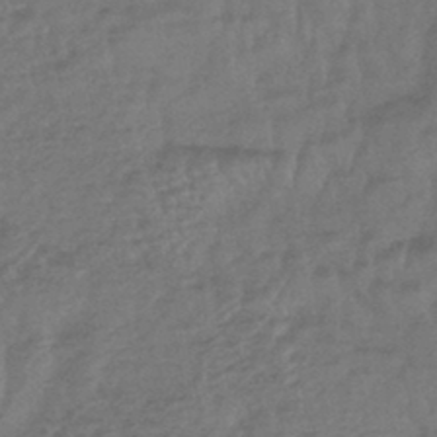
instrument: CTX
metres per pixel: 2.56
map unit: lHb
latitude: -43.8233
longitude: 80.8786
